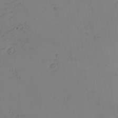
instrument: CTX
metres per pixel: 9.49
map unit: eHh
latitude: -2.7652
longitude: -74.5357
